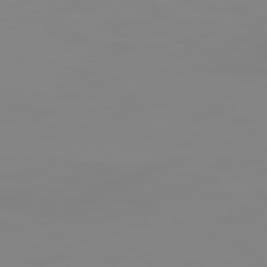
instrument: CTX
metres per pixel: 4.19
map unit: Hpe
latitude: 75.1214
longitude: -128.5546
